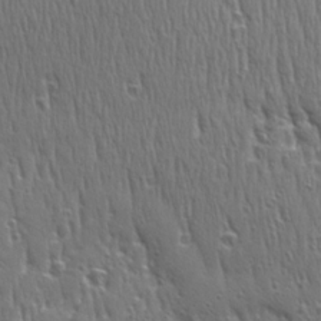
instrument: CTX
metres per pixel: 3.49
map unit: Ave
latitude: 22.7057
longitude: -135.2348
